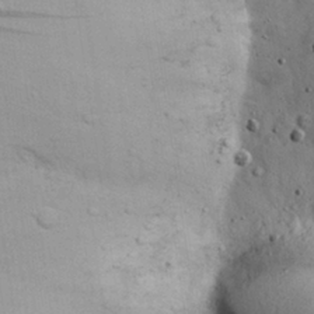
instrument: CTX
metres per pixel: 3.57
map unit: eHh
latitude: 24.4034
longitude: -72.5735
